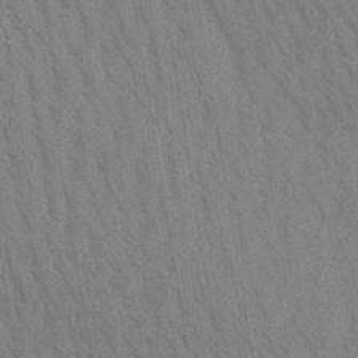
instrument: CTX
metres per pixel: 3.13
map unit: Aa
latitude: 30.5924
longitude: -139.0458
